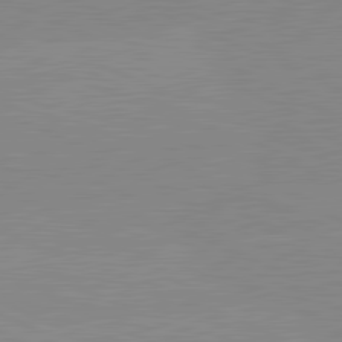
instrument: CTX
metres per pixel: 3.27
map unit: lApd
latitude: 81.5560
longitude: -156.3089
